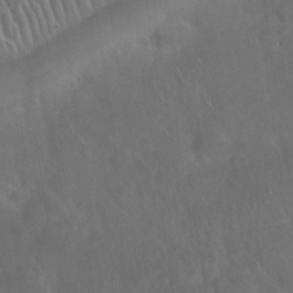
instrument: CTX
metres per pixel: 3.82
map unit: Nhu
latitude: 27.7639
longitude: -62.4223
